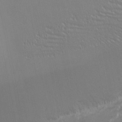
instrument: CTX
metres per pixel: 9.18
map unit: eHh
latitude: -2.1794
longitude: -81.3859
